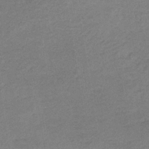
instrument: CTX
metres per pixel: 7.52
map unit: HNb
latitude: -33.8045
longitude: 62.1794
